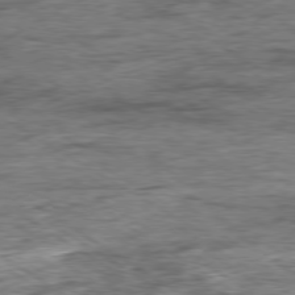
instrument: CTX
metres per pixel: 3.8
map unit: Ap
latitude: -79.5021
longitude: -84.5735
